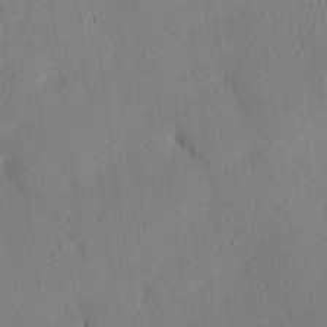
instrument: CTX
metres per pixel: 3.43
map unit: eHh
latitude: 25.4426
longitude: -79.9339
